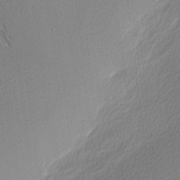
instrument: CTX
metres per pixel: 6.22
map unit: Nhu
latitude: 0.7246
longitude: -78.4034
